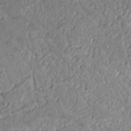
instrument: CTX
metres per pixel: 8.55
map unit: Nhu
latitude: 22.4034
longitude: -69.0837
